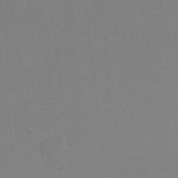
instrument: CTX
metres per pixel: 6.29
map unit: Ht
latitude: 0.8380
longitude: -33.3860
